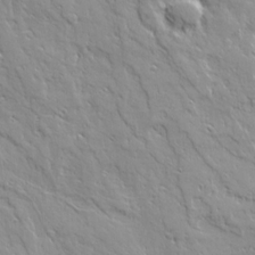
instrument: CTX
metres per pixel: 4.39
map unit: Ave
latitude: 21.1403
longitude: -134.8380
